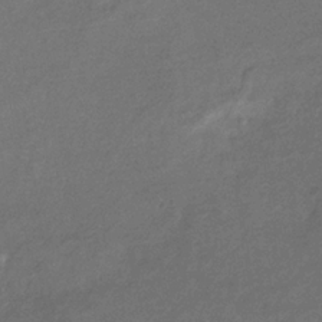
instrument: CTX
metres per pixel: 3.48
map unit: eHb
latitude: -33.4455
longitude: 73.5399
